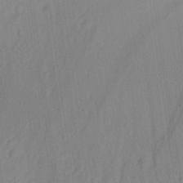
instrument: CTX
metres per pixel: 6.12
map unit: Aa
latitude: 27.0270
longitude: -141.5182
